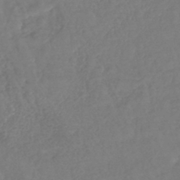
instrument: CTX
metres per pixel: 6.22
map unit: lHb
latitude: -42.4440
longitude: 74.4440
